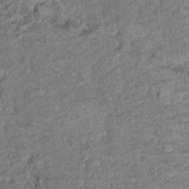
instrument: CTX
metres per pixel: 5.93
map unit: Ht
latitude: 8.6302
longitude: -37.3859
